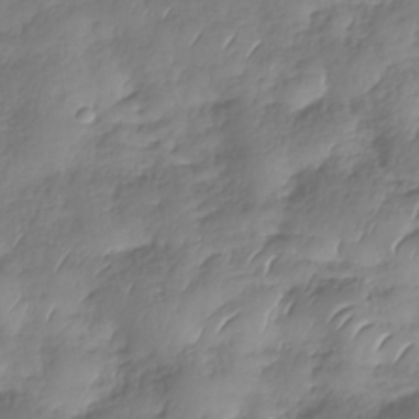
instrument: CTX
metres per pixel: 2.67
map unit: Nhe
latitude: -37.3509
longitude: -147.4427
